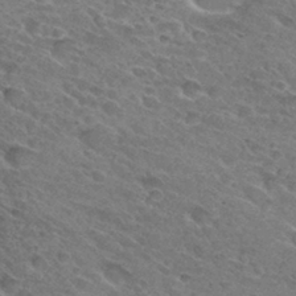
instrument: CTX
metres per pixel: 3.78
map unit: Hto
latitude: 31.4616
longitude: -45.6694
